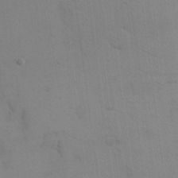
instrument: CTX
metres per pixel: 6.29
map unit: eHh
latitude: 17.9528
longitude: -66.8946
